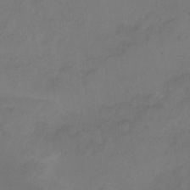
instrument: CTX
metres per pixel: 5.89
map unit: Hto
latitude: -12.3117
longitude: -40.0255
